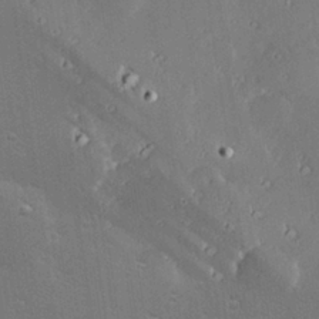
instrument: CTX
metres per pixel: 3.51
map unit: Hve
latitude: 27.8017
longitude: -93.9906
